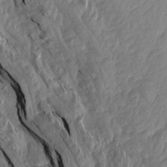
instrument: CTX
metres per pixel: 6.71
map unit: Aa
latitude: 14.8002
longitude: -142.5168
